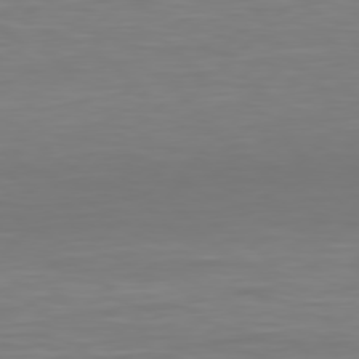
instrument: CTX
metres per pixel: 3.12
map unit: Hpe
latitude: 77.8961
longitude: -122.8569
